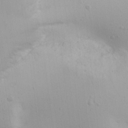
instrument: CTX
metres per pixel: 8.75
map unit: Aa
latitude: 18.5734
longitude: -141.9528
